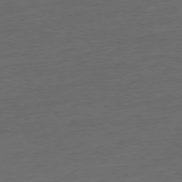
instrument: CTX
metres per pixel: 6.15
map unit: Hpe
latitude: -77.4454
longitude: -13.1592
